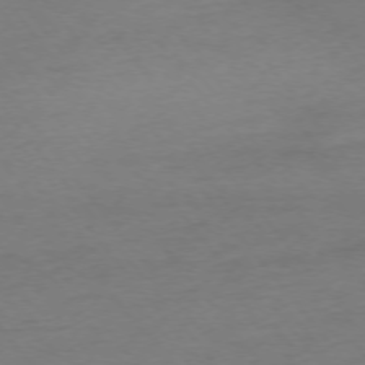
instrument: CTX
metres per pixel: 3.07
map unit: Ap
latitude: -75.3699
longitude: -72.6680
